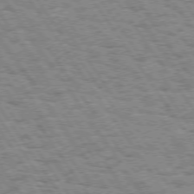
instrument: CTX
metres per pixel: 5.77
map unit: Hpe
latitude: 73.6127
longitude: -139.1403
